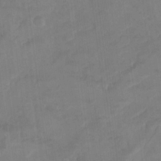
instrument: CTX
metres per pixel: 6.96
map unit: Hto
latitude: 9.2915
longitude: -35.9528
